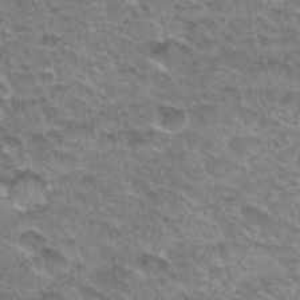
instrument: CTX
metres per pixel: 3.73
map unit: Hto
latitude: 33.1403
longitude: -47.2348
